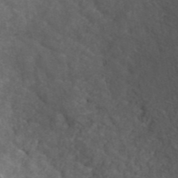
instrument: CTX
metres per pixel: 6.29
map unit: ANa
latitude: 40.6301
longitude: 24.0472
